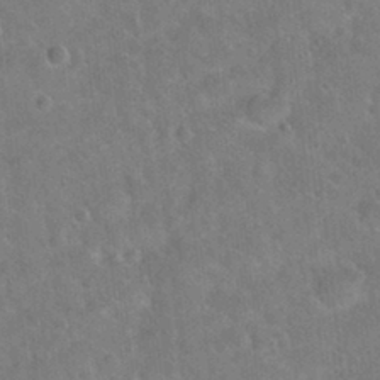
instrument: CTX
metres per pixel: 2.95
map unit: Hto
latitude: 19.2726
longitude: -49.9339
